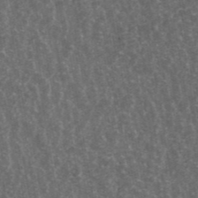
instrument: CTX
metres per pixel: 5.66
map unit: ANa
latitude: 43.6505
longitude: 16.2362
